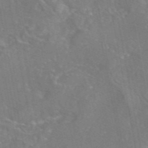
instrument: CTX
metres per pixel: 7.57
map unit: eAb
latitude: 45.5371
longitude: 108.1606
